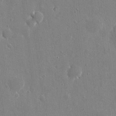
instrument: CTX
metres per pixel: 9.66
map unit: eHh
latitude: 9.6694
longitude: -69.5371
